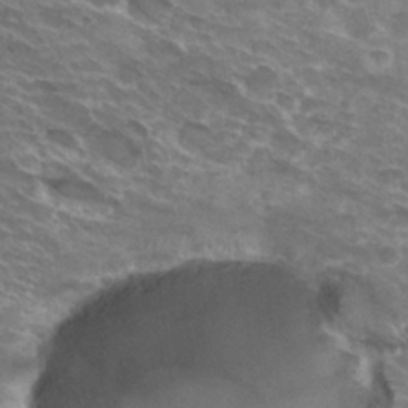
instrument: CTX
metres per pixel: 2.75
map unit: Hto
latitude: 30.1956
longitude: -42.7246
